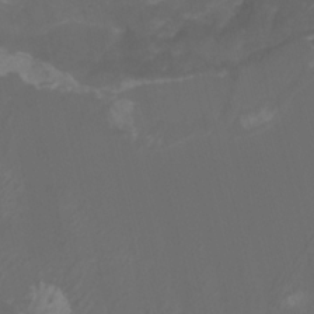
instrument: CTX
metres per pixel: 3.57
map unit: Nhu
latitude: -7.8989
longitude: -75.6127
